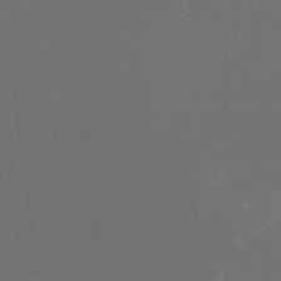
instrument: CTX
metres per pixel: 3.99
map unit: HNhu
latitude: 0.8947
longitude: -2.2144
